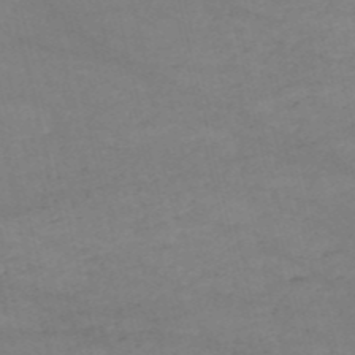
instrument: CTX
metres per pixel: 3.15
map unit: HNb
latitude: -53.1620
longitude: -37.8395
